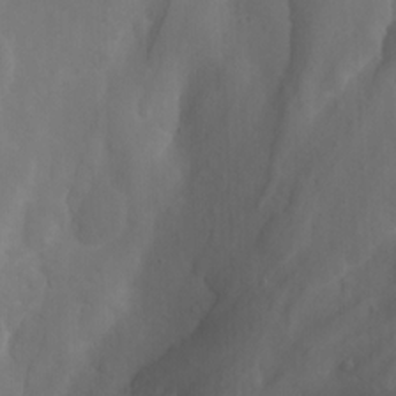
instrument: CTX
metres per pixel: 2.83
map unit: Nhu
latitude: -4.1416
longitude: -74.3845
